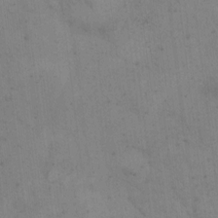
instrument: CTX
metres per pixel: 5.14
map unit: Hto
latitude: 8.4790
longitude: -58.1578
